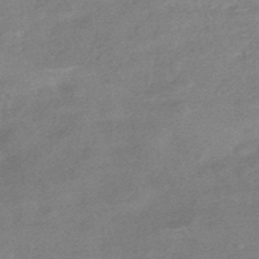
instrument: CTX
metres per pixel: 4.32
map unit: HNhu
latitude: -44.0850
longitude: 92.6329
